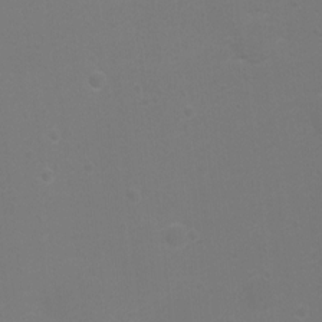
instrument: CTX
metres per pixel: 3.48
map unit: Ht
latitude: 2.5357
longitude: -28.7057
